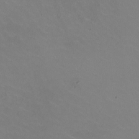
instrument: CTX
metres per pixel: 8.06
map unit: HNhu
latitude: -1.0865
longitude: -2.7246
